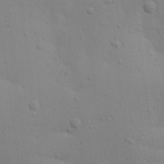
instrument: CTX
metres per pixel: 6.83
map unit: Aa
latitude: 19.1970
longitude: -144.9136
